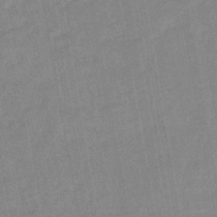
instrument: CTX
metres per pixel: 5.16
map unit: eHb
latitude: -44.1228
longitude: 85.8989
